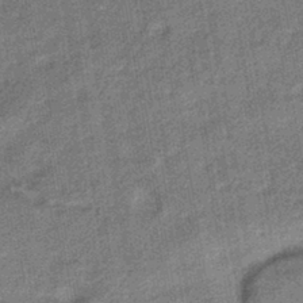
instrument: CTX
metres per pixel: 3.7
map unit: HNhu
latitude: -41.7100
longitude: 91.1998
